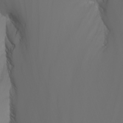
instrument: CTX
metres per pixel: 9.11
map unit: Nhu
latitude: -7.7288
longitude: -81.8772
